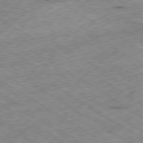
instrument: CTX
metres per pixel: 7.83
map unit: Ap
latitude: -79.9367
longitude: -51.3859
